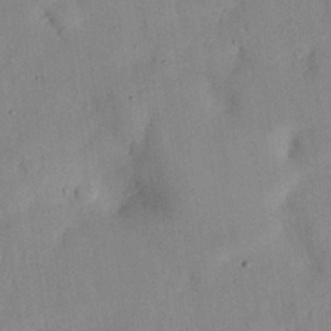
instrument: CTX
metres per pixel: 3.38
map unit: Nhu
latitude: 27.9717
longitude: -71.6883
